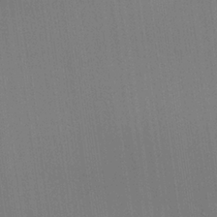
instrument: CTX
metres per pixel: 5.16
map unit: lAvf
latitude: 25.1403
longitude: -111.5560
